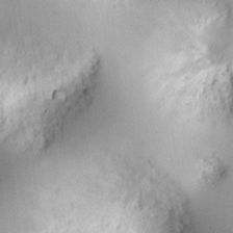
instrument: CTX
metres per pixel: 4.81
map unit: eHh
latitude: 8.1767
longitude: -75.2348
